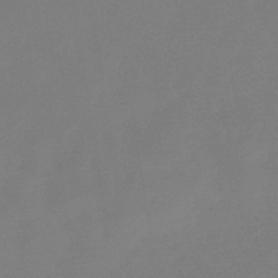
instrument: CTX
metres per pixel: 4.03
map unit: eHb
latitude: -34.6707
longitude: 78.7652
